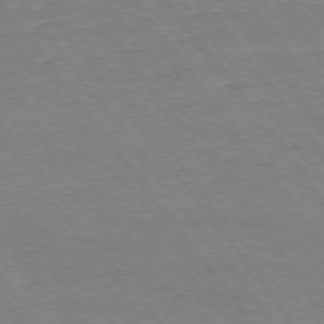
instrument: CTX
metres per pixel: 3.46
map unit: Ap
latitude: -74.9542
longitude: -82.5167
